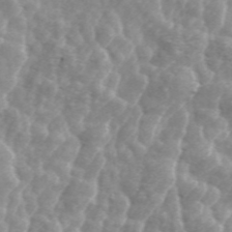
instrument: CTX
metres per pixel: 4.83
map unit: ANa
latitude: 45.6883
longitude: 28.6896
